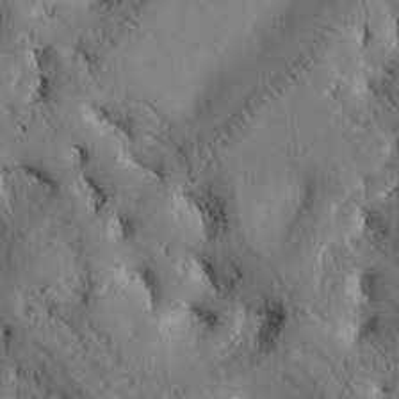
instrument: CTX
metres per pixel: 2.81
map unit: Htu
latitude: -2.6329
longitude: 169.1620
